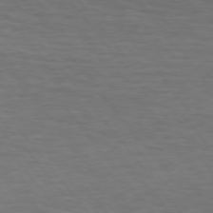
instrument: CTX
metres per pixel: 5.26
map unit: Hpe
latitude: 74.7246
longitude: -131.7072
